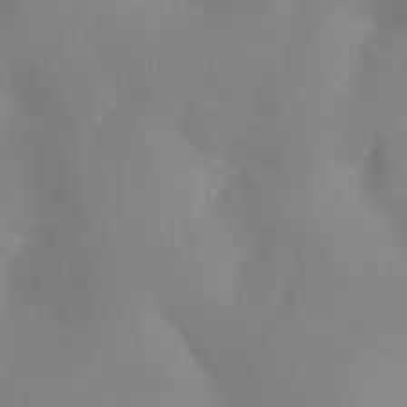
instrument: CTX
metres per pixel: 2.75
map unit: Ht
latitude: -11.4643
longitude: -45.4237
